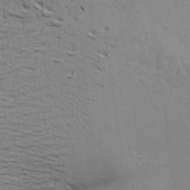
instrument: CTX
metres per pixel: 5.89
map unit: Aa
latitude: 20.6302
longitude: -148.0822
